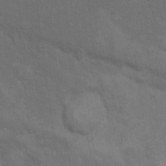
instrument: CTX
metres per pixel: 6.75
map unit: Nhu
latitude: 10.1956
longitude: -25.7449
